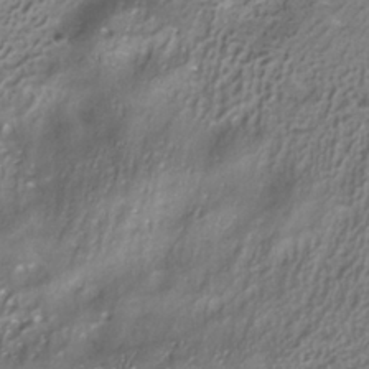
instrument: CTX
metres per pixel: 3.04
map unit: ANa
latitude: -36.7274
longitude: 95.1809
